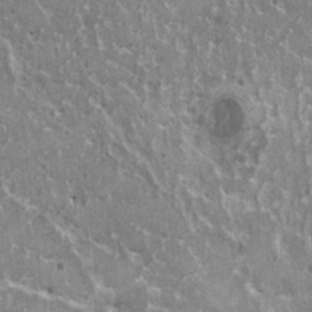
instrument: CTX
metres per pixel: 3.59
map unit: HNhu
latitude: 2.3089
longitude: 5.5966
